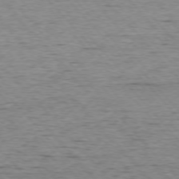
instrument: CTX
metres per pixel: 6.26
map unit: Ap
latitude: -76.1795
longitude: -95.1214
